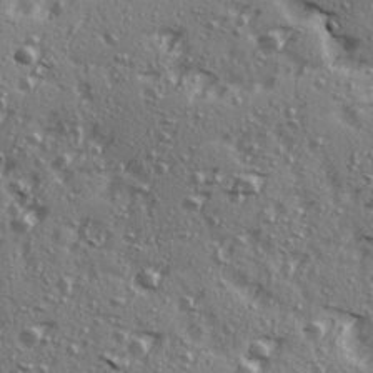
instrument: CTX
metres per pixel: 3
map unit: Ave
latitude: 15.2348
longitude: -105.0459
